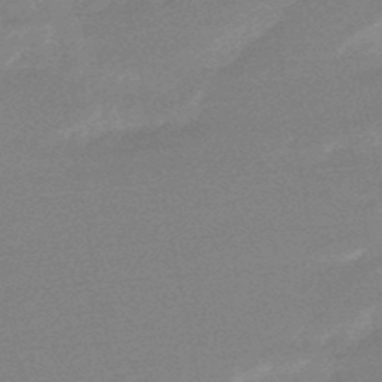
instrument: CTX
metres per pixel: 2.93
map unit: lHb
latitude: -48.5952
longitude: 81.8045
